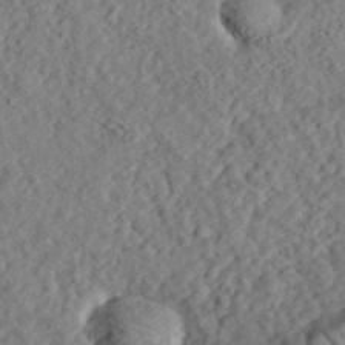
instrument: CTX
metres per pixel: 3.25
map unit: eHh
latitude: 36.1011
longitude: -79.3104
